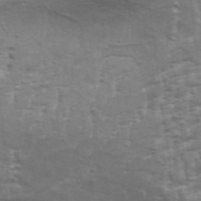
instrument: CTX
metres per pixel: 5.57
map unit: Aa
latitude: 34.0822
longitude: -135.8961
